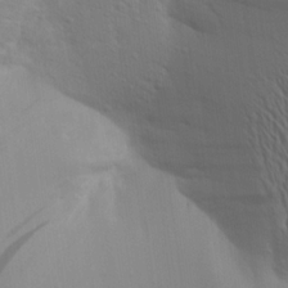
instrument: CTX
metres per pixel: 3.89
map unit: Aa
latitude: 16.7246
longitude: -147.6127
